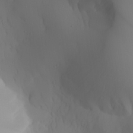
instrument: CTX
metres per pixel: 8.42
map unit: Aa
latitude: 24.5545
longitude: -127.3104
